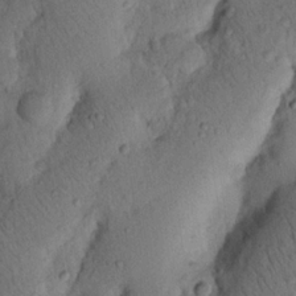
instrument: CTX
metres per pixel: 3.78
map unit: Nhu
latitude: 20.3279
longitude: -75.4993
